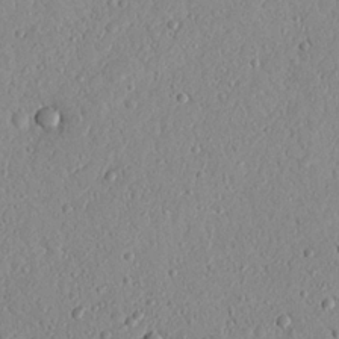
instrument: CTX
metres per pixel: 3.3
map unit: Nhu
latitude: 21.1970
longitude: -77.5560
